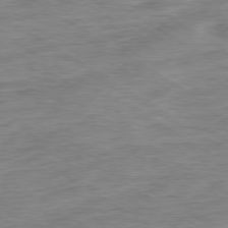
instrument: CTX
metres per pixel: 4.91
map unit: Ap
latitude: -79.7855
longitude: -47.9528
